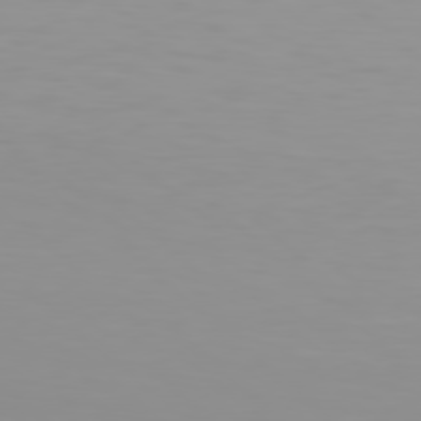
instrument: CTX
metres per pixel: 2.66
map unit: Hpe
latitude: 78.0633
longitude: -137.8773
